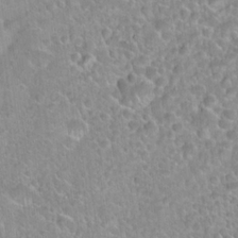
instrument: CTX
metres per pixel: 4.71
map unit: Hto
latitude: 21.5938
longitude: -52.6113
